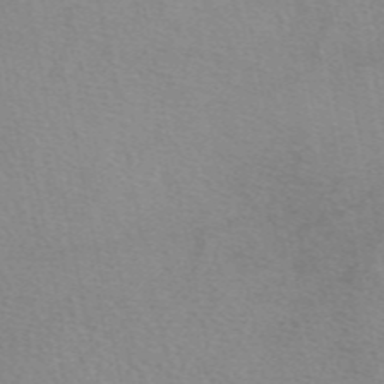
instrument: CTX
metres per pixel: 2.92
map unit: eAb
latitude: 49.2915
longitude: 107.0298
